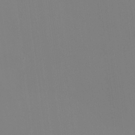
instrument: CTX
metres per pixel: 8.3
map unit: eHh
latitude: -4.3117
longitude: -83.4993
